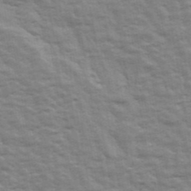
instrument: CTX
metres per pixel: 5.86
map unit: Ave
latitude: 42.8002
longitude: -113.4804
